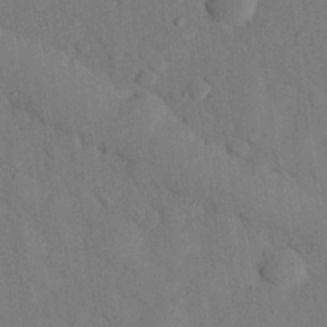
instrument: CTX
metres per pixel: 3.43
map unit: eHh
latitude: 26.4034
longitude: -76.6490
